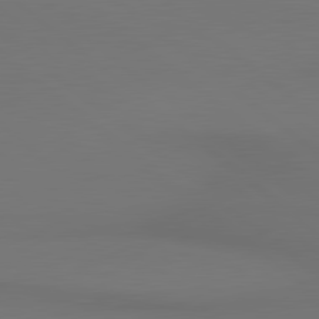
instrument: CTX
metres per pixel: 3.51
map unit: lApd
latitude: 80.6301
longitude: 154.8030
